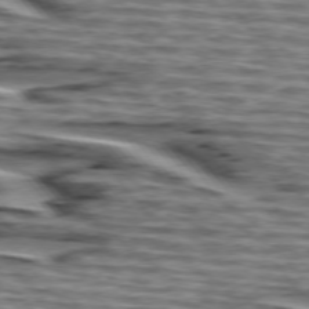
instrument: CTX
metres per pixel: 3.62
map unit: lApd
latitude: 75.4049
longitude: -73.0270
